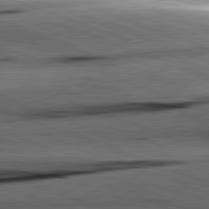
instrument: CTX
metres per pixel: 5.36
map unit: lApd
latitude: 81.5182
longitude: -151.5938
